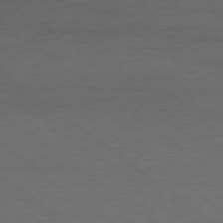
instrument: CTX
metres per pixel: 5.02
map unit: Ap
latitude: -79.1242
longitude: -97.3671
